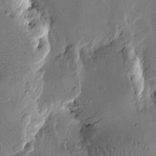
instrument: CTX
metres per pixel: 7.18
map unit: Htu
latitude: -1.8423
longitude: -177.4615
